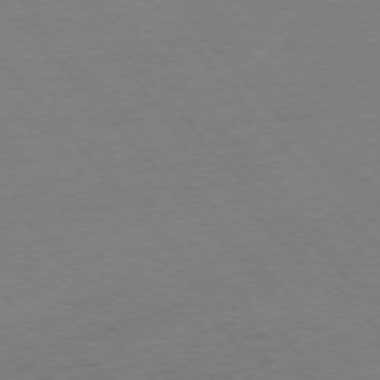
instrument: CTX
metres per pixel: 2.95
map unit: Ap
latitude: -76.5952
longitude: -93.8016
